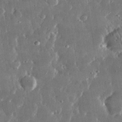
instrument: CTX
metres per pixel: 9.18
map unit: lHvf
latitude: 31.0270
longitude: -91.7072
